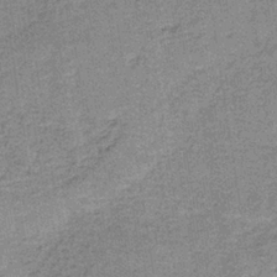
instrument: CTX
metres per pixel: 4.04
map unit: HNb
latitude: -36.0472
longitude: 54.1039
